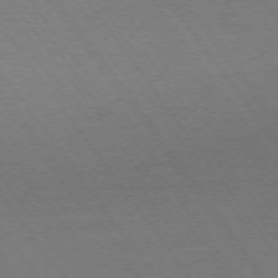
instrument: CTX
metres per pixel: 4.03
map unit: Ap
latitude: -74.5574
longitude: -77.8394
